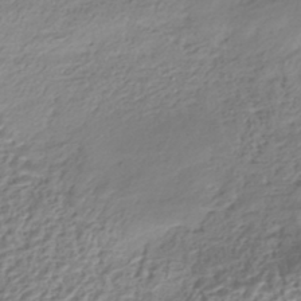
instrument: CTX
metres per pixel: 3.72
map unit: HNhu
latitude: -42.3495
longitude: 107.1054
